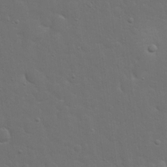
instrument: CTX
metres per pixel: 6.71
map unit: eHh
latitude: 19.7827
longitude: -63.2726
